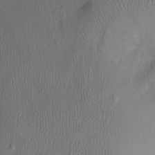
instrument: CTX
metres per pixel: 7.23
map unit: Ht
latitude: -1.7667
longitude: -15.0837
